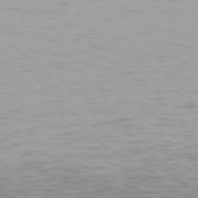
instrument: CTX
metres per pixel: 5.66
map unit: Hpe
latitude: 78.1200
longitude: -136.5357
